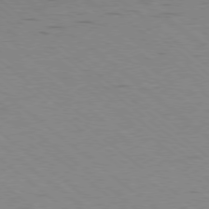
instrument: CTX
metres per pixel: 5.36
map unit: Ap
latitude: -78.9730
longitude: -100.6113
